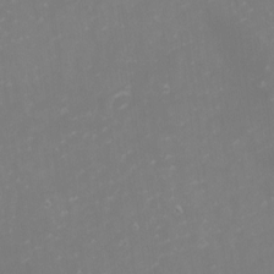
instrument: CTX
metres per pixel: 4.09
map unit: eHh
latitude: -1.1998
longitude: -79.8206
